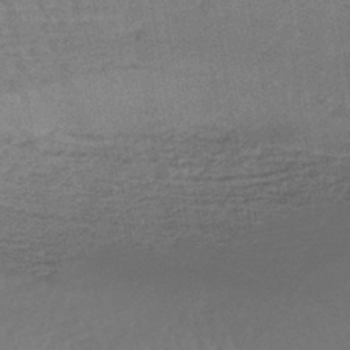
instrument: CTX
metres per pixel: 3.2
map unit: lHb
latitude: -41.3132
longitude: 59.4832
